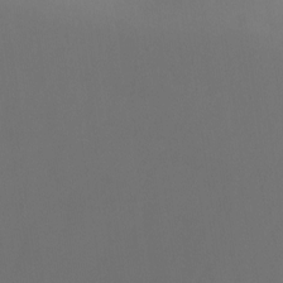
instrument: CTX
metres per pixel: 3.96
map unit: Ht
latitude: -3.2375
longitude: -26.1011
